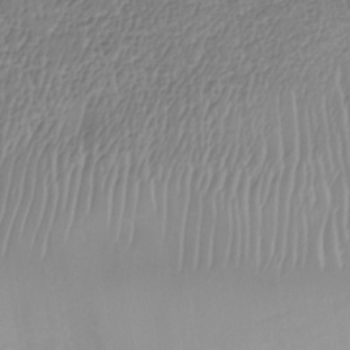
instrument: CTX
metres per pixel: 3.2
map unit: Nhe
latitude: -40.5951
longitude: -110.7246
